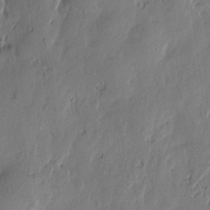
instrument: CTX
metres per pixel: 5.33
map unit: Htu
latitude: -3.3131
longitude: -177.4426
